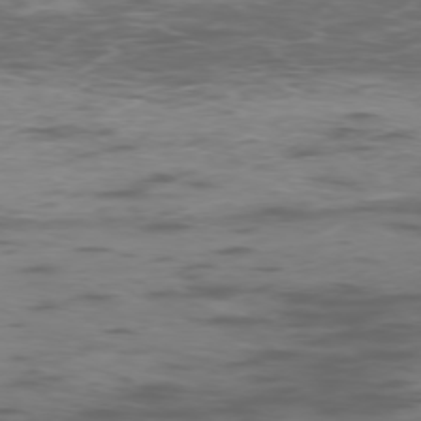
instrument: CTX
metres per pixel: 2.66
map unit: Ap
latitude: -76.8030
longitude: -68.8758
